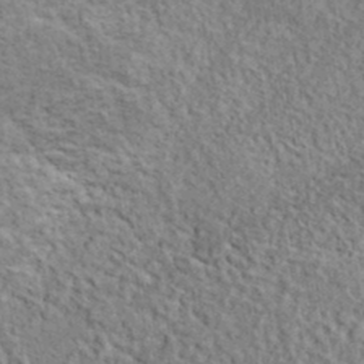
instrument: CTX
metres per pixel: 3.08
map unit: lHvf
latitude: 38.0822
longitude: -88.4790
